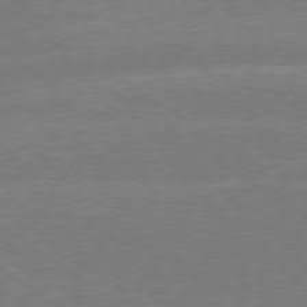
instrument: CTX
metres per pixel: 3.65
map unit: lApd
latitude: 79.2726
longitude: -133.4615
